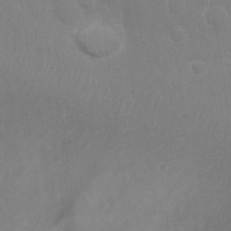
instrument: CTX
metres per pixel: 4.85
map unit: Nhu
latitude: 26.3845
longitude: -52.0255
